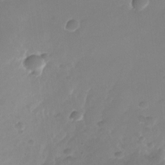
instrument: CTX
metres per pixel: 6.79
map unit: Nhu
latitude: -26.8030
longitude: -71.7638
